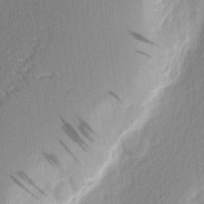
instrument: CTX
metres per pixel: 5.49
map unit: Nhu
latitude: 2.5168
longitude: -76.8002
